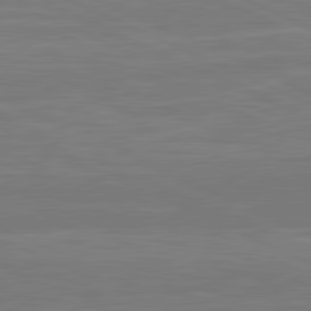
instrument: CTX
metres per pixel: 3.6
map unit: lApd
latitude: 81.4804
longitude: -170.0822
